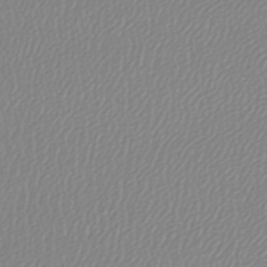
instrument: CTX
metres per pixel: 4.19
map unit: lHb
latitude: -44.0094
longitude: 65.0298
